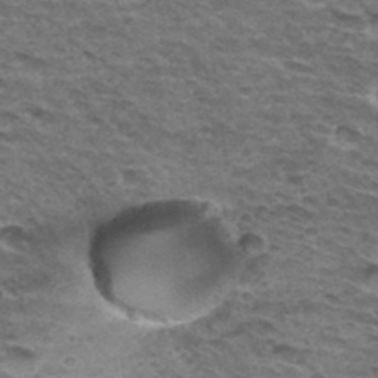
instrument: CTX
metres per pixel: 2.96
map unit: Hto
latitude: 34.4223
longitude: -42.9136
